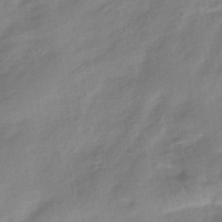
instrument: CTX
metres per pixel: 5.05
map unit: HNhu
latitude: -40.6329
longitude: 92.6707
